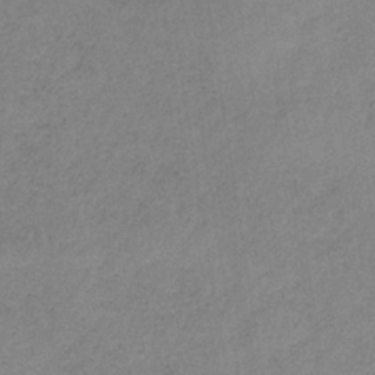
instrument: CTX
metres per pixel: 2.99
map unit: HNb
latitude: -33.8801
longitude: 59.5588
